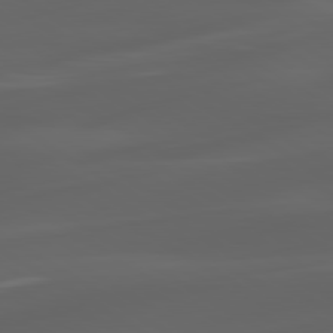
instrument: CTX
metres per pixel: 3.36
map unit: lApd
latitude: 80.8002
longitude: -85.9150
